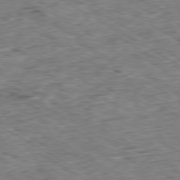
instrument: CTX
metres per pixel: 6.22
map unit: Ap
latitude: -80.2362
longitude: -84.1578
